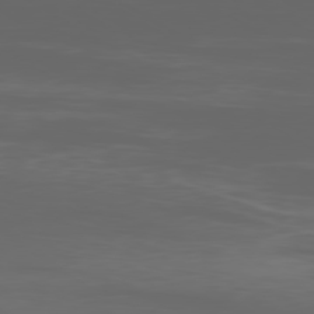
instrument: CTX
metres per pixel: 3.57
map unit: Ap
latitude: -80.0850
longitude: -93.7071
